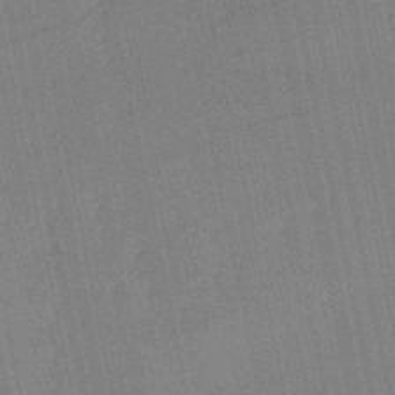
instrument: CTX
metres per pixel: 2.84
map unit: lHb
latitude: -50.8975
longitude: 79.5399
